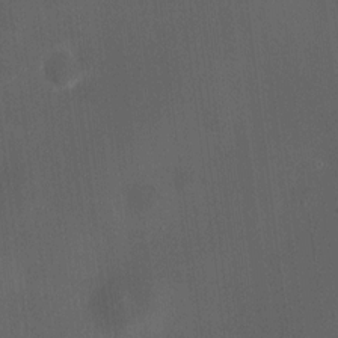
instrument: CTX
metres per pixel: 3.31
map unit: HNhu
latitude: 8.8758
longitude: 13.5210
